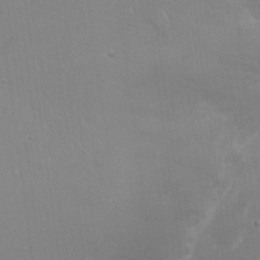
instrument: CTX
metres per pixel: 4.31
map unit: eHh
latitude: 21.6127
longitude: -58.4979
